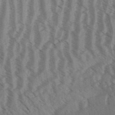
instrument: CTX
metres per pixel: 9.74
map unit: Aa
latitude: 31.6883
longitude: -138.7624
